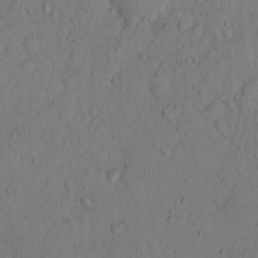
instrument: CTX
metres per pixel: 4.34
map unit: Hto
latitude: 12.2334
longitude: -56.1955
